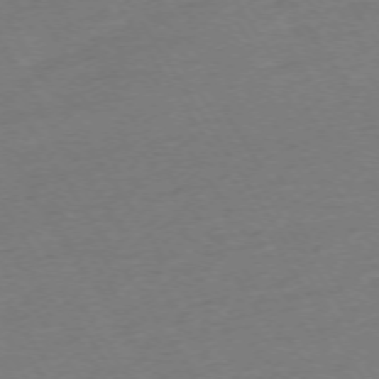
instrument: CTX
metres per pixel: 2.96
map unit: Ap
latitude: -73.7855
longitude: -86.3278
